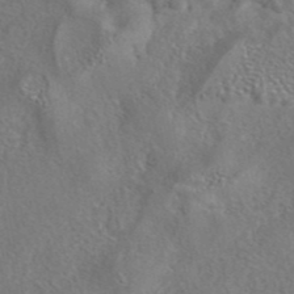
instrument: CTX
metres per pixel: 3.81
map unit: eAb
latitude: 42.5924
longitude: 105.1998
